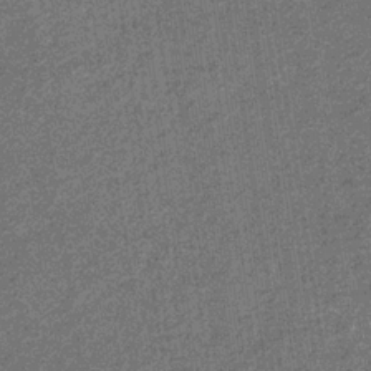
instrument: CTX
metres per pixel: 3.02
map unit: eHb
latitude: -30.8597
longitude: 70.7274
